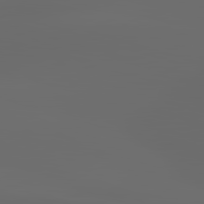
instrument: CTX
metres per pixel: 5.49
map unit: lApd
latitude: 83.0647
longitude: -137.8395
